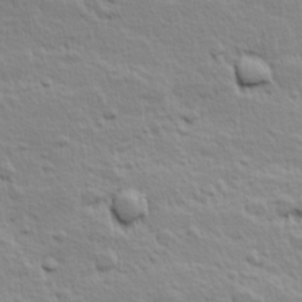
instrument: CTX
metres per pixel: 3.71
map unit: Hve
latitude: 24.7624
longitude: 144.7652
